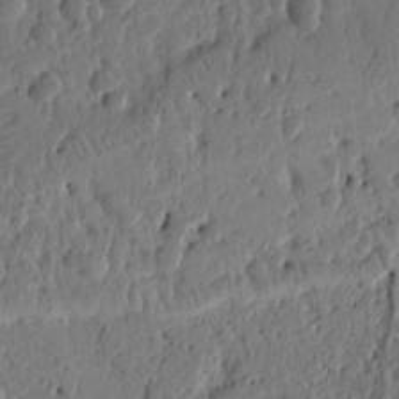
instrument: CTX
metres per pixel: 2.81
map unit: Ht
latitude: 10.6491
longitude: -77.8583
